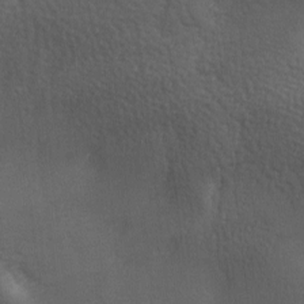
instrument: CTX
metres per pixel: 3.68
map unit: lAa
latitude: -6.5762
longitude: -121.6127
